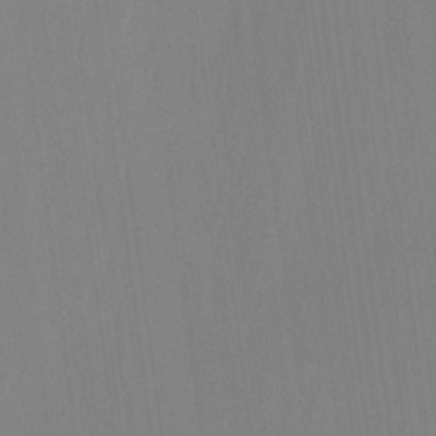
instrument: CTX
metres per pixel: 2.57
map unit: Ht
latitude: -9.6722
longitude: -38.6679
